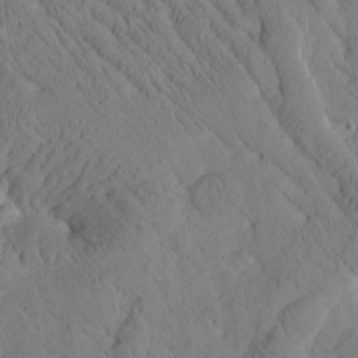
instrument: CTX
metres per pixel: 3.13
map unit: Htu
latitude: 0.7435
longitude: 176.0472
